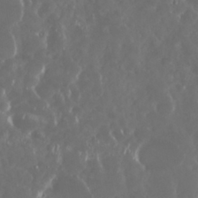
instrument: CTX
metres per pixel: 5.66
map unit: Nhu
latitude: 29.2726
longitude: -59.5749
